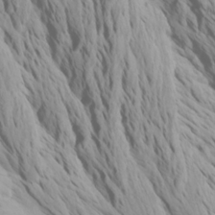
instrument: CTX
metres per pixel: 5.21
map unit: Htu
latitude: -7.3887
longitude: -66.3278
